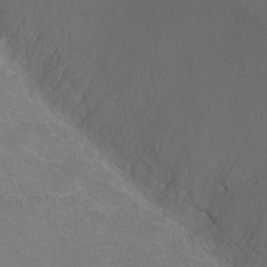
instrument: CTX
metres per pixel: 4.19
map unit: Ht
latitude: 0.1389
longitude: -37.8772
